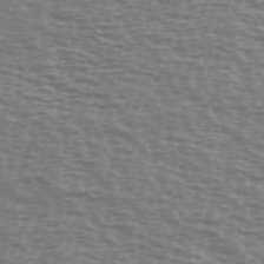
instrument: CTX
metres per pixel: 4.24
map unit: Ave
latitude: 38.3845
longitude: -113.2348
